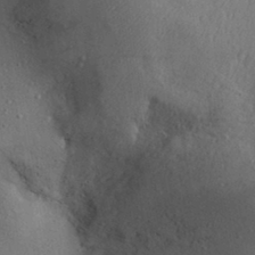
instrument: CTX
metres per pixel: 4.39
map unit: Aa
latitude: 31.1404
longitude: -145.3859
